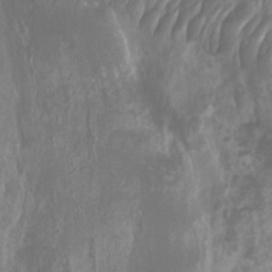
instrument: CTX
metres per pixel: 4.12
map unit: Aa
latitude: -8.3873
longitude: -78.0633
